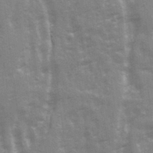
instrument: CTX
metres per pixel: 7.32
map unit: Ave
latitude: 21.3104
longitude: -133.6505
